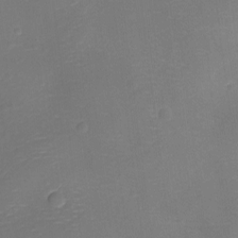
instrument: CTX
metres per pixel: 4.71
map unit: Ht
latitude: -11.0487
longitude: -23.0647
